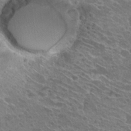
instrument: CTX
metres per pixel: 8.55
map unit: Hto
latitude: 26.6491
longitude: -41.8961
